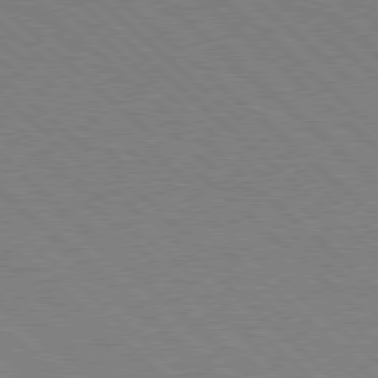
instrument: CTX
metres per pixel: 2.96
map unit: Hpe
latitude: 77.8394
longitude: -172.4034
